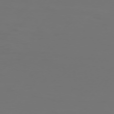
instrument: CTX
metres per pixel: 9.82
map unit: Hpe
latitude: 74.5168
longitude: -130.7436
